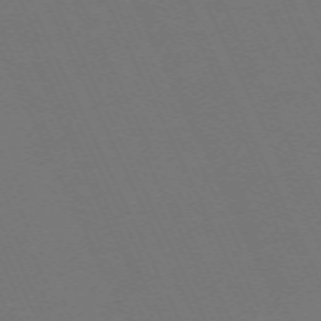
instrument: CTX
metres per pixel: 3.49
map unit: Hpe
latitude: -70.7085
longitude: 15.9556
